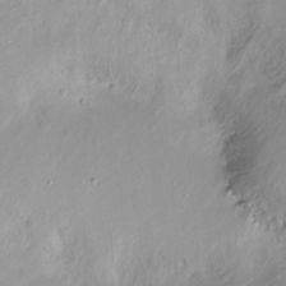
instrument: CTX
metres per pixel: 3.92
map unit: Ht
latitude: -16.3118
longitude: -44.5357
